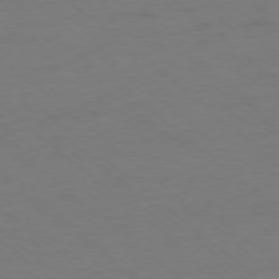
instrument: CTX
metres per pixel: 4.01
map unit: Ap
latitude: -77.1242
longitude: -76.5923
